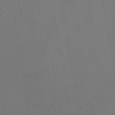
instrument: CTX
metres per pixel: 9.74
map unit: HNhu
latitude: -1.1620
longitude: -1.2537
